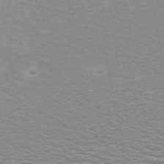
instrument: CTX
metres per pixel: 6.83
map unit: ANa
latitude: 44.5546
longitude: 27.6155
